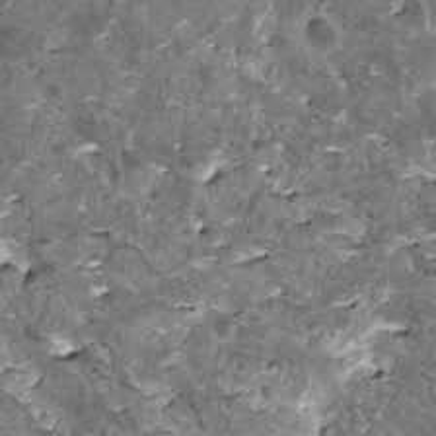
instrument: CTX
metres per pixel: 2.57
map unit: HNhu
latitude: 1.3481
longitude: 5.4832
